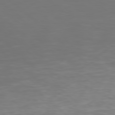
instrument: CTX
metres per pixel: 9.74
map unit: Hpe
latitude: 77.9339
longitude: -169.1025
